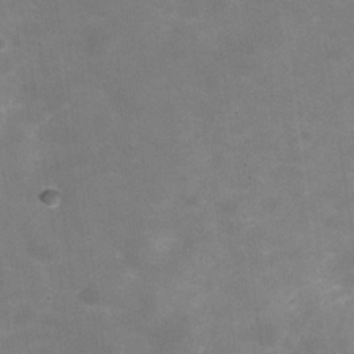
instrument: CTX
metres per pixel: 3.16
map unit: Hve
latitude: -30.6707
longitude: 93.5777
